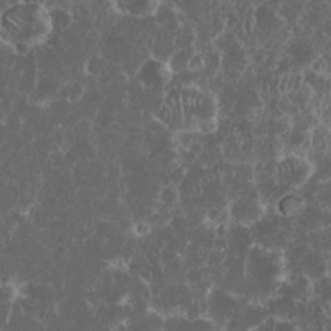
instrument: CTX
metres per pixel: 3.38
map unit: eHh
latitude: 33.6316
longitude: -62.1011
